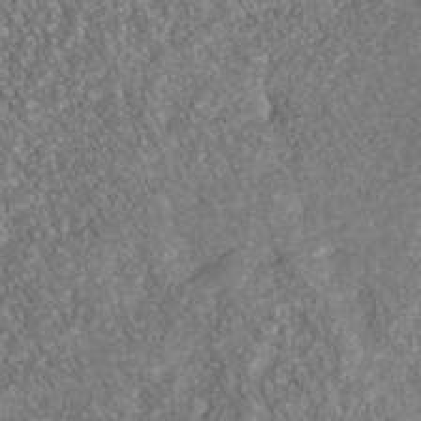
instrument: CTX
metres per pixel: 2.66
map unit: Nhu
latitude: -40.8597
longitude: -83.3481
